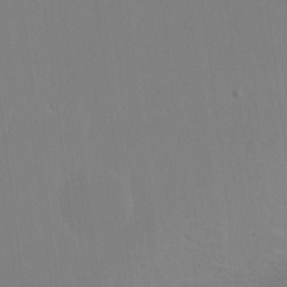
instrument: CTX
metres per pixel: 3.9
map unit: Hto
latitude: -13.3699
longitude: -42.2334
